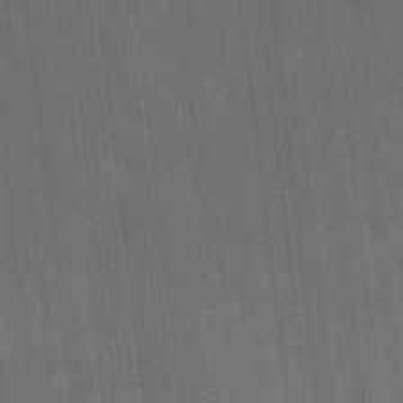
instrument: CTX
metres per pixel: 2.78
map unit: Ht
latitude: -9.5777
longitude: -36.3279
